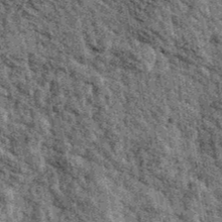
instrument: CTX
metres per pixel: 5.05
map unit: Ave
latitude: 40.7057
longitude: -107.7261
